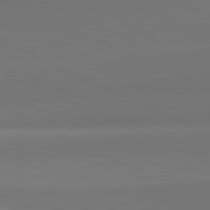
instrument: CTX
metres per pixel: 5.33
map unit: lApd
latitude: 81.7827
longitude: 145.2754
